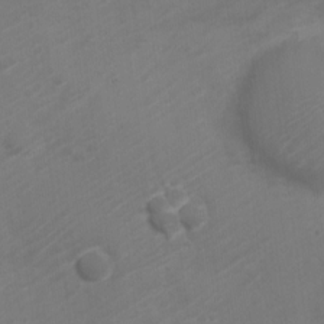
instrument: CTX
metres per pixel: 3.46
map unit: Nve
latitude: -20.8219
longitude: 106.6330
